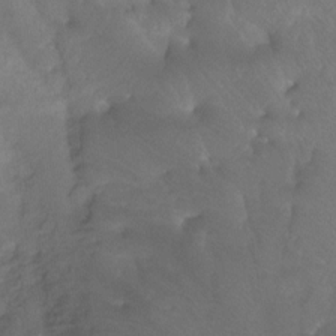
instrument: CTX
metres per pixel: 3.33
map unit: Ht
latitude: -13.9745
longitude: -44.0255
